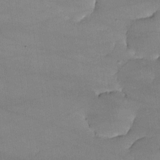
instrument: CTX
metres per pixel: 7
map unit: lHvf
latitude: -10.6519
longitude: -101.5560
